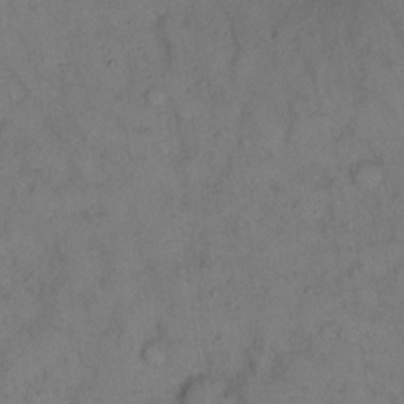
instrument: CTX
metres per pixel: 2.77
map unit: eHh
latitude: 12.7624
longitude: -63.0837
